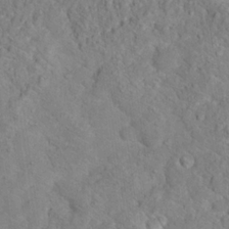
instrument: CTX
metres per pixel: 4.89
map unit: Hto
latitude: 18.1389
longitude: -38.1200
